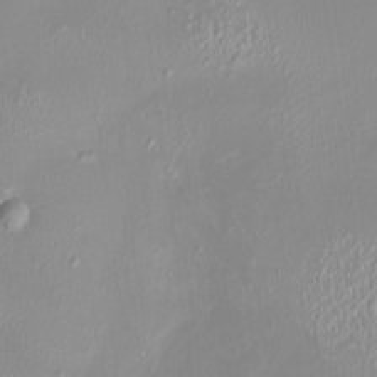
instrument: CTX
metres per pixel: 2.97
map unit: HNhu
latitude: 3.8961
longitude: 7.5588
